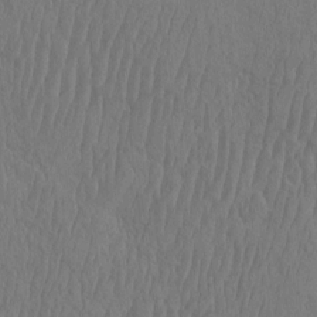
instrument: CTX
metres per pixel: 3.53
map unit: eHh
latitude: -3.0486
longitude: 14.8030
